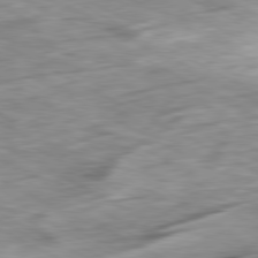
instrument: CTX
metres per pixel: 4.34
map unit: Ap
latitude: -81.0109
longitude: -81.2159
